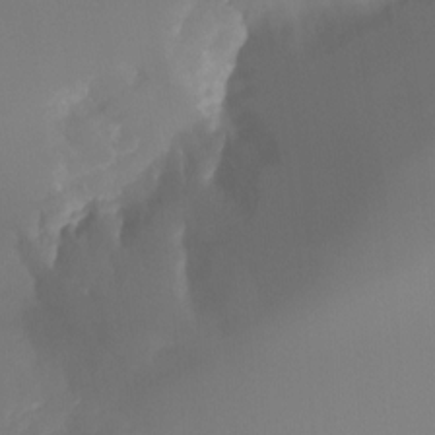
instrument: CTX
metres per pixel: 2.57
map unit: Hto
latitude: -8.4440
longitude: -52.1767
